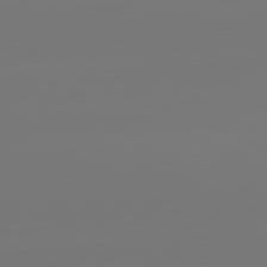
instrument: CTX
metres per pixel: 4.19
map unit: lApd
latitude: 81.5938
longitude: -150.9324
